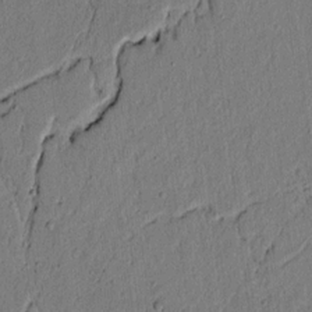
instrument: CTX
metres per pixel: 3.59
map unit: lAvf
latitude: 4.3656
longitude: 164.8030
